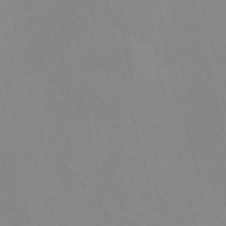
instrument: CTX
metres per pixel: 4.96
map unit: Nve
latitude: -56.6707
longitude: 51.7478
